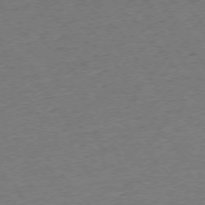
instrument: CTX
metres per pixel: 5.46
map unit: Ap
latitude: -75.7100
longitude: -80.7246
